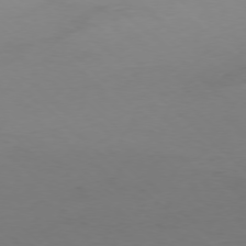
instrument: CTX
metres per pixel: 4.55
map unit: Hpe
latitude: -77.6155
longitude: 12.1606
